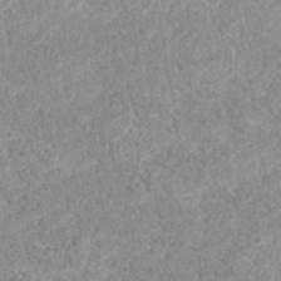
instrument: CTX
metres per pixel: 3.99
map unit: ANa
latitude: 40.9513
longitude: 18.2739
